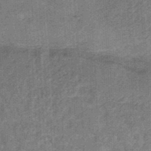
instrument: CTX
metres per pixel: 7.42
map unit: HNb
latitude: -34.6707
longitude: 57.5021
